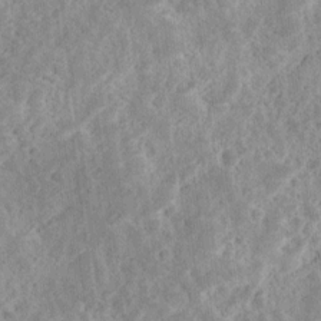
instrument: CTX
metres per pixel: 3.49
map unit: Ave
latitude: 18.2900
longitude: -135.3481
